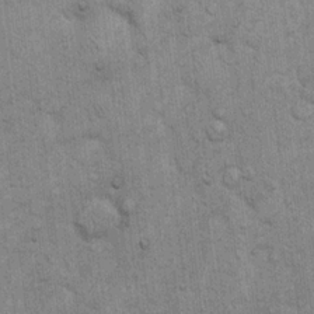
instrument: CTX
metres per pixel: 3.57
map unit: eHh
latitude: 15.5372
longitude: -65.4426
